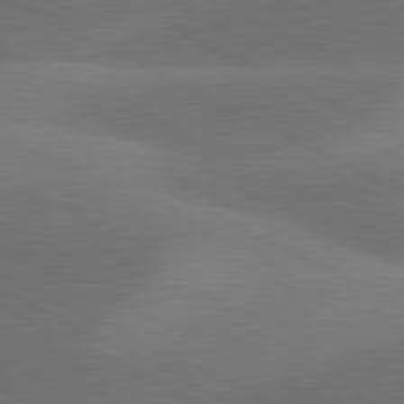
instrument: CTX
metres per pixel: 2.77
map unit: lApd
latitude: 81.0458
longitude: 128.9920
